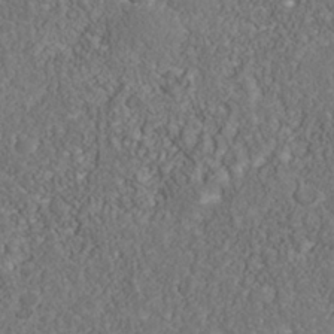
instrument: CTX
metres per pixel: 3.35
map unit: Nhu
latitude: -39.6533
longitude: -84.4223
